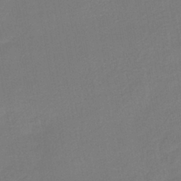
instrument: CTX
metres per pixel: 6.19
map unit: lHb
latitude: -42.3873
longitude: 73.8800
